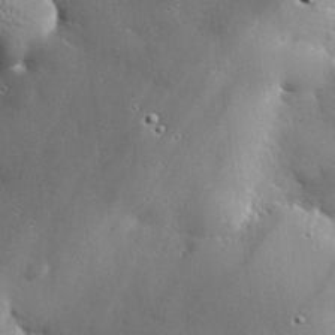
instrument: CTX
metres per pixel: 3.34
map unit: eHh
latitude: 30.4412
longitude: -81.3293
